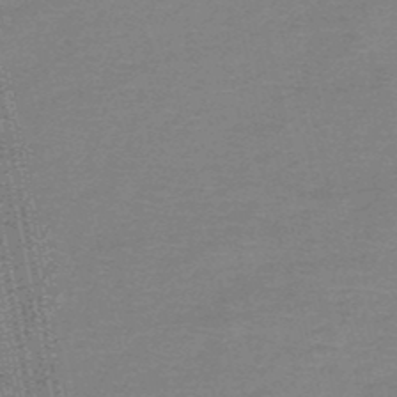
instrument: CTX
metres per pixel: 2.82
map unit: HNb
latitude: -50.3873
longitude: -42.1389
